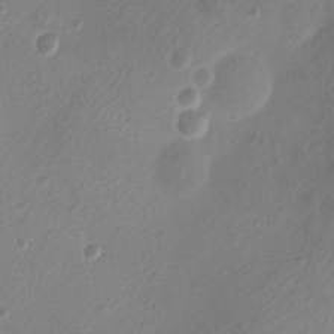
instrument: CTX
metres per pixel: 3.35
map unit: Nhu
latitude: 5.2537
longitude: -18.5356
